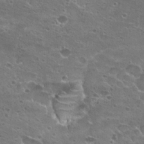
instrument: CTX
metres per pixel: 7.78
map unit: Hto
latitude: 22.6679
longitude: -41.6315
